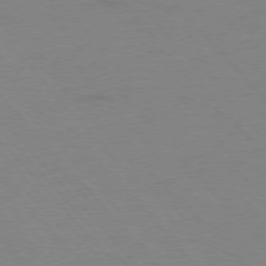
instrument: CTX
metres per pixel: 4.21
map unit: Ap
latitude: -76.6896
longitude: -70.2333
